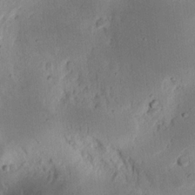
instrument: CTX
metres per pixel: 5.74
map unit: Nhu
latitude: 19.1781
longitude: -75.1592
